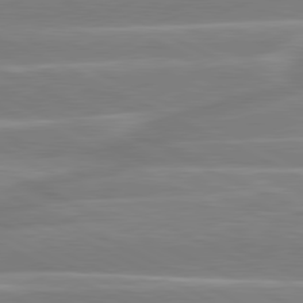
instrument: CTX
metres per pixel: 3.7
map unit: lApd
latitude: 80.8569
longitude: -130.6680
